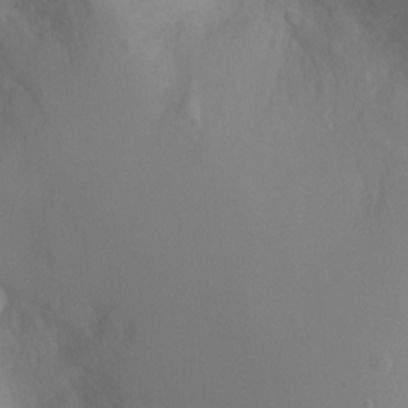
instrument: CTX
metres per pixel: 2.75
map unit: Ht
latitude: -2.4440
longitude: -24.6868
